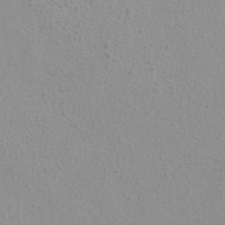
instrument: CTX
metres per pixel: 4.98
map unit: ANa
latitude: 36.8758
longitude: 14.0094
